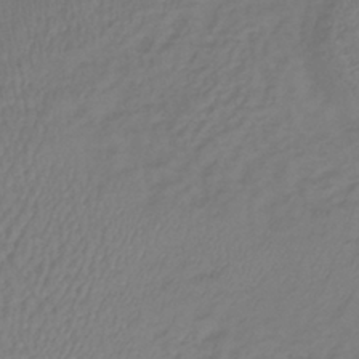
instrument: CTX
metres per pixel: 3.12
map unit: lHb
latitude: -39.5399
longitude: 72.5007
